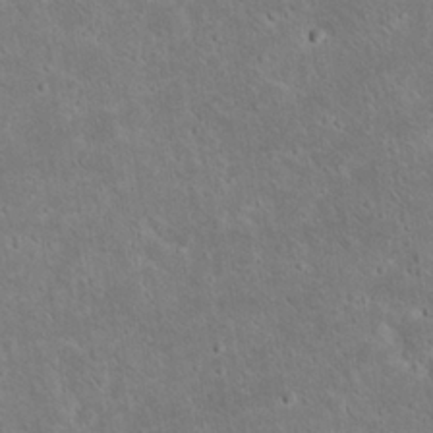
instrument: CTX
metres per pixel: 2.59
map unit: Nhu
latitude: 23.2537
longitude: -71.6505
